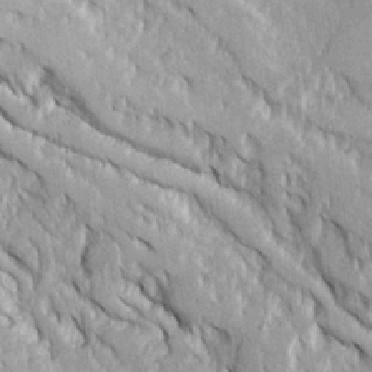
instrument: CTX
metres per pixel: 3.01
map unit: Ave
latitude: 23.1970
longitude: -133.6505
